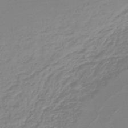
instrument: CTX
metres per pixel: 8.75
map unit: lHb
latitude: -45.6911
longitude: 70.6896
